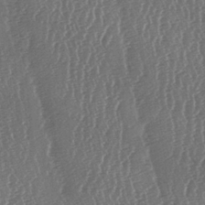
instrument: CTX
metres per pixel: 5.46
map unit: lAa
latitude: -7.0486
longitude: -129.7449
